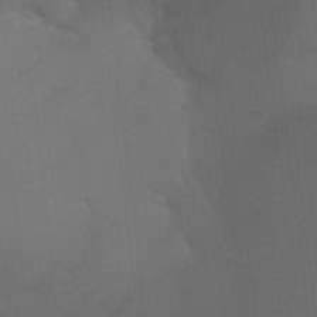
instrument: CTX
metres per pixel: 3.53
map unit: Aa
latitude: -7.3887
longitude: -78.8002
